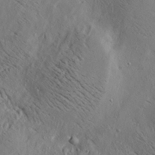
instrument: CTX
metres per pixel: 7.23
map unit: lAa
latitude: 19.6882
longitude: -139.7639
